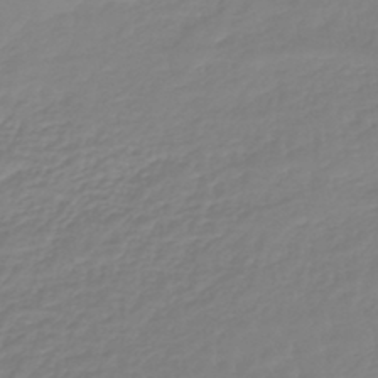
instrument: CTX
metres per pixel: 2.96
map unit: lHb
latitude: -41.4076
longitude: 67.2376
